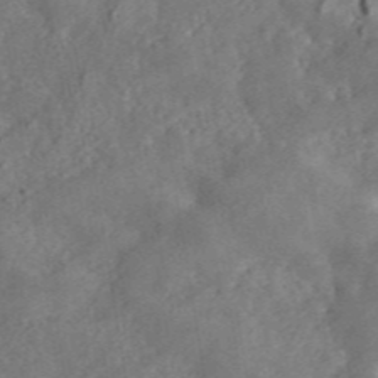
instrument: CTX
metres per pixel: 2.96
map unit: ANa
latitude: 46.1767
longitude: 28.0472
